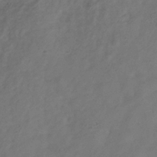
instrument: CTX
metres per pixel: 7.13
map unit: Hve
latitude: -34.1795
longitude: 90.1606
